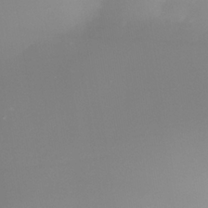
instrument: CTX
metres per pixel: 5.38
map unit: Nhe
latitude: -36.3117
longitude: -117.7261
